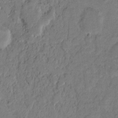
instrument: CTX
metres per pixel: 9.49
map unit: eHh
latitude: 7.4048
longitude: -63.3293
